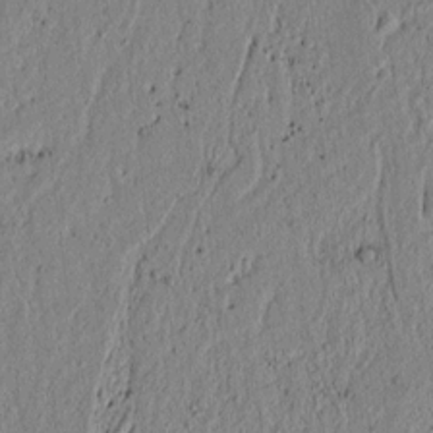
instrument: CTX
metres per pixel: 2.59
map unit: lAvf
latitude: 7.2915
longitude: 163.7477
